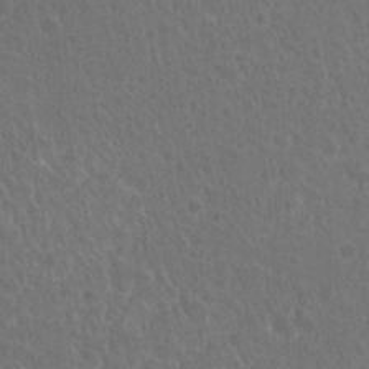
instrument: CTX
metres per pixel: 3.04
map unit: Hto
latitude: 18.6490
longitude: -40.1199
